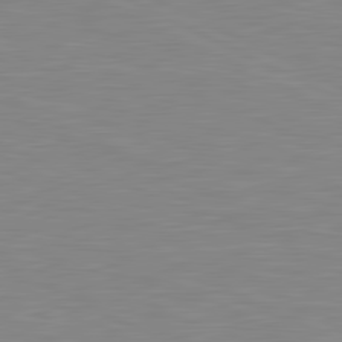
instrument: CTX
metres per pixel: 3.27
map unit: lApd
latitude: 81.3482
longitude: -172.0255
